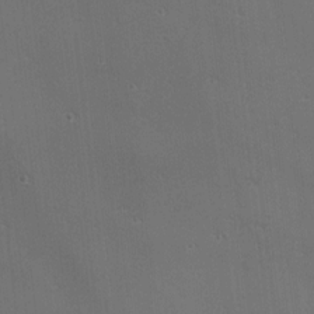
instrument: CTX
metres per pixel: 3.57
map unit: Nhu
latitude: 0.0822
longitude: -77.7827
